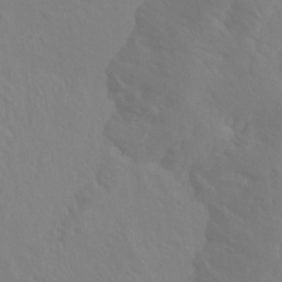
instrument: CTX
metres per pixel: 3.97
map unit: Ht
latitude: -15.1620
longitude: -42.5168
